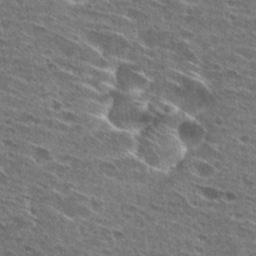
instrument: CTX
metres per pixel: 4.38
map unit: Hto
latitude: 27.0648
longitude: -45.8205
